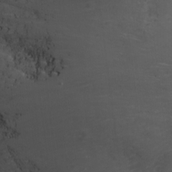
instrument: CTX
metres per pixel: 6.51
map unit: Nhu
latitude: -0.7841
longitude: -78.3279
